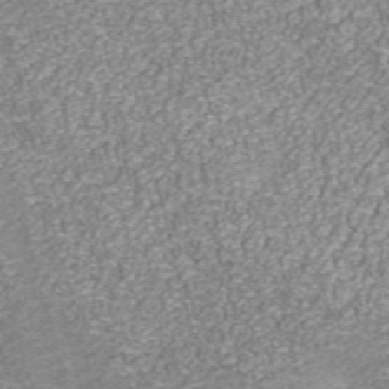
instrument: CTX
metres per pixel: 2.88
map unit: ANa
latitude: 42.0633
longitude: 18.8975
